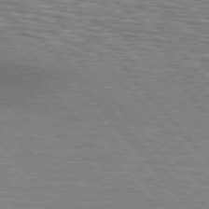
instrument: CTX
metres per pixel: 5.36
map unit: lApd
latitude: 76.5168
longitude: -61.7449
